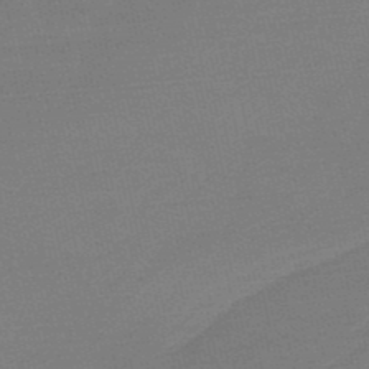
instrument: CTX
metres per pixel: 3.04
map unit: lHb
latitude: -48.9542
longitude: 83.1998
